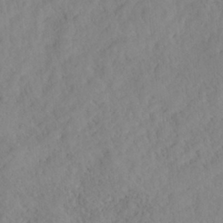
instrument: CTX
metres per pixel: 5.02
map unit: HNhu
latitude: -36.1227
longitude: 32.9164
